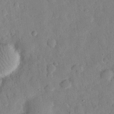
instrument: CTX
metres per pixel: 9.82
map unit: eHh
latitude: 27.1781
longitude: -76.1200
